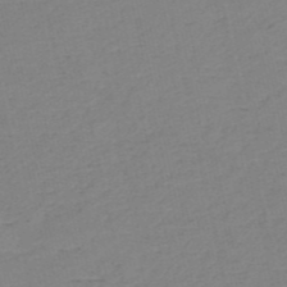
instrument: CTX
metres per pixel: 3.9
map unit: HNb
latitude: -53.3131
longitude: -39.4804
